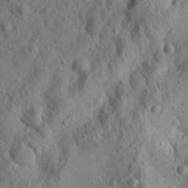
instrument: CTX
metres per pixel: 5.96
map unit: Aa
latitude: 24.5734
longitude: -144.2333
